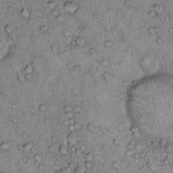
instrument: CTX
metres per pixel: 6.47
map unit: Hto
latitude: 14.1011
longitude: -57.2725
